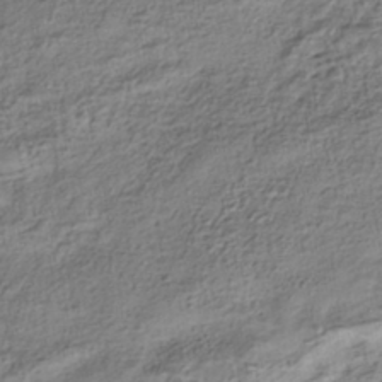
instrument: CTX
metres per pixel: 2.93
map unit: HNhu
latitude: -39.7100
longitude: 107.3699
